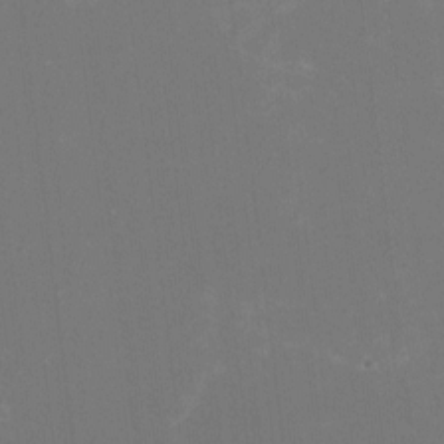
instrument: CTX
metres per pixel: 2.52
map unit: HNhu
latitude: -1.7667
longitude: -4.8002
